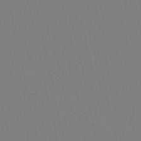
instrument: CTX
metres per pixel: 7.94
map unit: Nve
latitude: -57.9745
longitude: 60.7085
